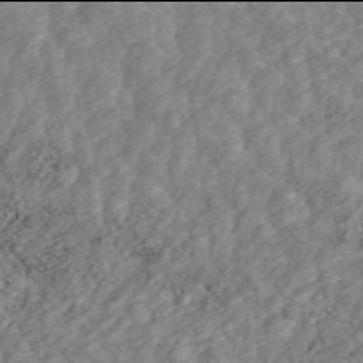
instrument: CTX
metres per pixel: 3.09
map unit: ANa
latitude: 45.9906
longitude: 28.1228
